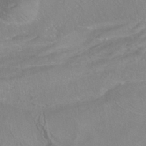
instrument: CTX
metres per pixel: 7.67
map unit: ANa
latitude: -37.6155
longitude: 95.3131
